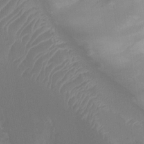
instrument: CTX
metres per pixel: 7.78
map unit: Nhu
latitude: -12.8975
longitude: -64.6302
